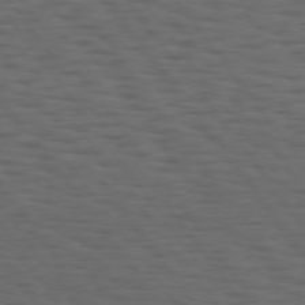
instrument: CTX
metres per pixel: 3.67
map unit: Hpe
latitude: 74.8191
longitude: -133.2348
